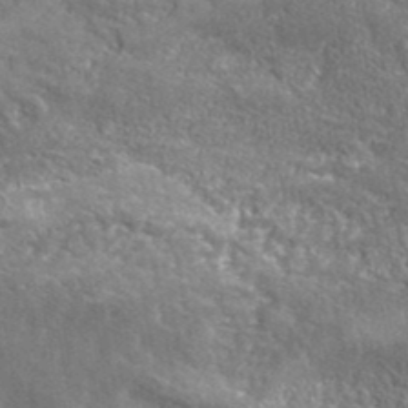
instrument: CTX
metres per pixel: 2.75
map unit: lHvf
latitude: 40.4978
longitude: -87.1781
